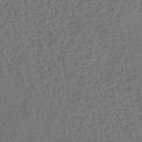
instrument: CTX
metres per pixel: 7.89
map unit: lHb
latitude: -39.4077
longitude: 62.8030
